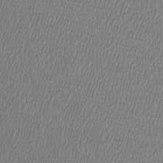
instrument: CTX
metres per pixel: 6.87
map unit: Htu
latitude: -6.3495
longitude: -73.5749
